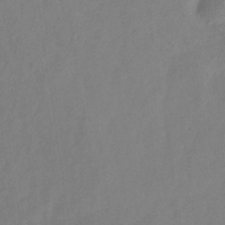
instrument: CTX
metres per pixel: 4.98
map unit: Hve
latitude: -33.2187
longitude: 92.1984
